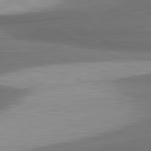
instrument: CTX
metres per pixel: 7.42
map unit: lApd
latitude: 81.6505
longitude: 175.8044
